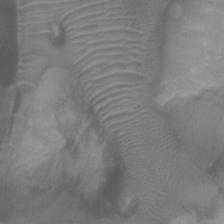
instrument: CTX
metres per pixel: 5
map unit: Ht
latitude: -1.4833
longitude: -20.3279
